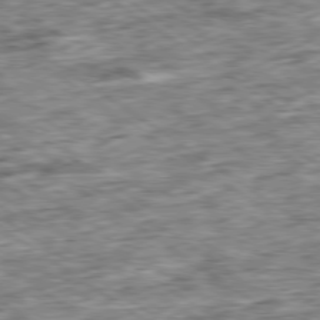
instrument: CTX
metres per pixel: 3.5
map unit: Ap
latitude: -79.5399
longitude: -75.3104
